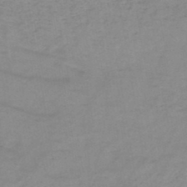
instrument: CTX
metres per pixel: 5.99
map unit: HNb
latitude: -46.2550
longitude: -38.9891
